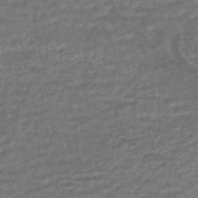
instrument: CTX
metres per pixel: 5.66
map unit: HNhu
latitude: -45.6533
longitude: 102.5196
